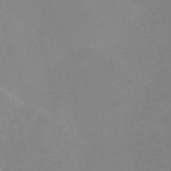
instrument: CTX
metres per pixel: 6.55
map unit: Nve
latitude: -56.9164
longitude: 59.1242
